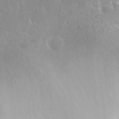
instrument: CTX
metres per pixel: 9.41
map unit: Nhu
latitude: 26.5735
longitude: -55.4615
